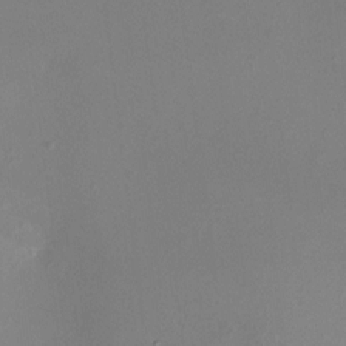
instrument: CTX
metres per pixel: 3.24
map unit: HNhu
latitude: 6.2711
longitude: 8.1606
